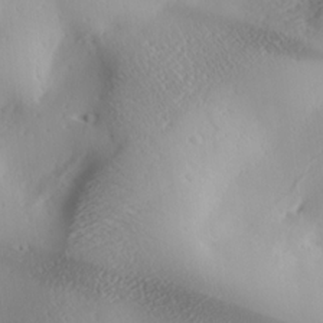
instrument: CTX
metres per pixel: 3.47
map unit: lAa
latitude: 18.3845
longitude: -137.9339
